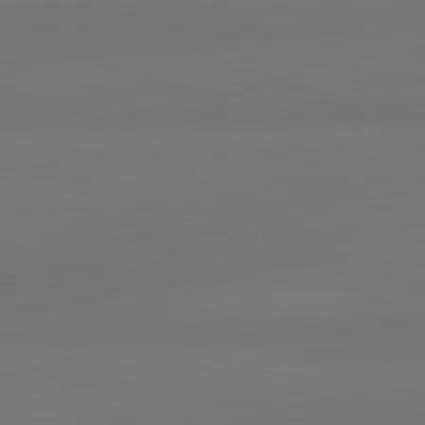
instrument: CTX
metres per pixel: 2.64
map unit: lApd
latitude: 81.9717
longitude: -172.2711
